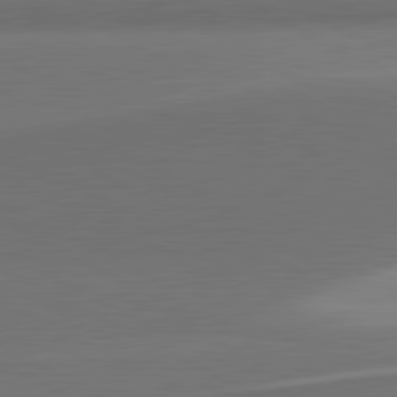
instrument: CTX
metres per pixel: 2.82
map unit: lApd
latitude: 81.4615
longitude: 155.5210
